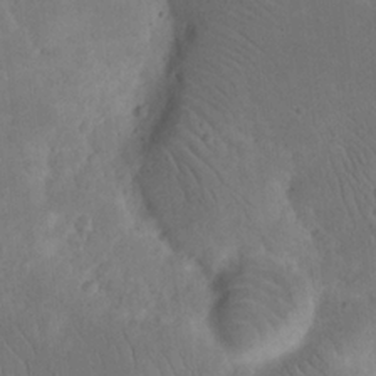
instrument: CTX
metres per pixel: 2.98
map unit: eHh
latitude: 20.3468
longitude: -63.7450
